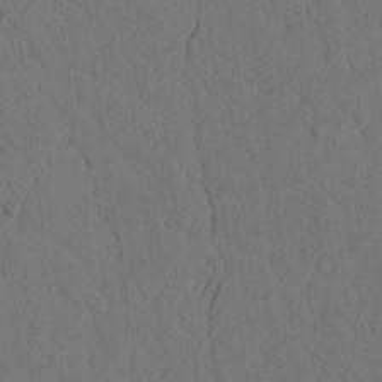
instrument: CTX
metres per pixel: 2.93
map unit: Nhu
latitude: 20.5924
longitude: -75.8961
